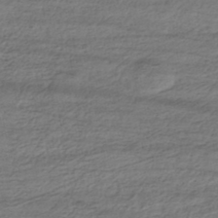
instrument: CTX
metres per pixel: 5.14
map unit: HNhu
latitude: -43.8989
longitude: 105.8989
